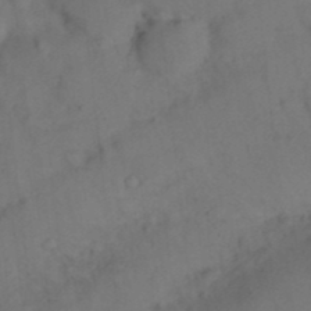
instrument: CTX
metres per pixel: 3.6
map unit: Nhu
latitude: 26.3467
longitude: -69.8961
